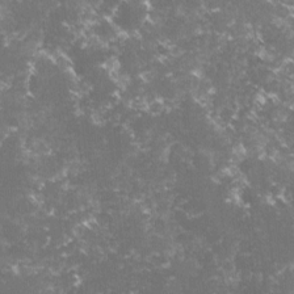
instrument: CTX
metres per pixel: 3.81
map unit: lHvf
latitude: -15.8612
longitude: -101.6505
